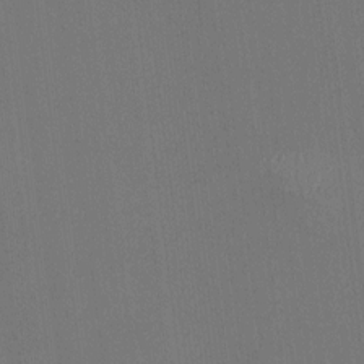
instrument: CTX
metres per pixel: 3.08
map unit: HNhu
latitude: 0.1389
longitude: -5.3293
